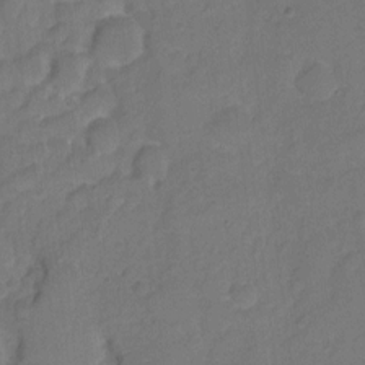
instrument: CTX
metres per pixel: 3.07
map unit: Hto
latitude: 5.7261
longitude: -61.5182
